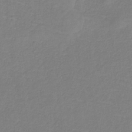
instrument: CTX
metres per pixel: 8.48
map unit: HNb
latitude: -34.3873
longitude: 55.1620
